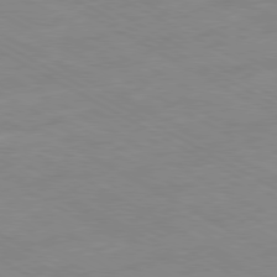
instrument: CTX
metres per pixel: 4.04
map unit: Ap
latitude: -80.7086
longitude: -93.4615
